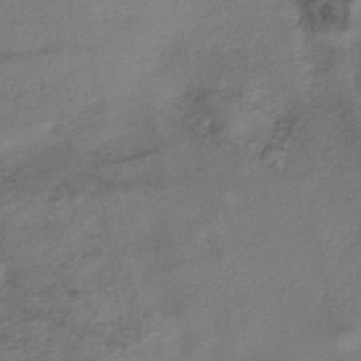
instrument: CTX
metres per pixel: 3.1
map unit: eHh
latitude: -41.5021
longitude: 119.6533
